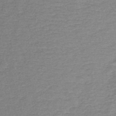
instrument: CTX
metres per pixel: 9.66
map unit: lHb
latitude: -45.6155
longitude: 57.4454
